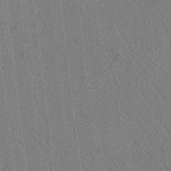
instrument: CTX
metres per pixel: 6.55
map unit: lAvf
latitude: 6.3278
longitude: 158.9352
